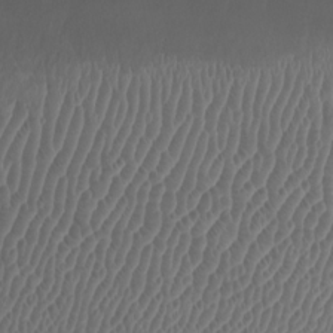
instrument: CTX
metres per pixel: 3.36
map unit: Nhu
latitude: -9.7478
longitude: -76.2144
